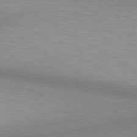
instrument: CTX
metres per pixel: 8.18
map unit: lApd
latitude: 80.7057
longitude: 159.7288
